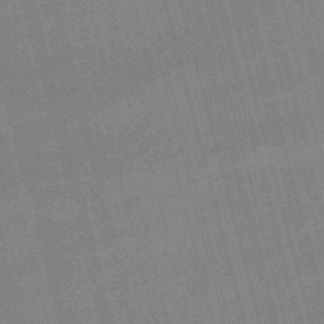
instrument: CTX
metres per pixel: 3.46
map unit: lHb
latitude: -48.8975
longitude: 76.6330
